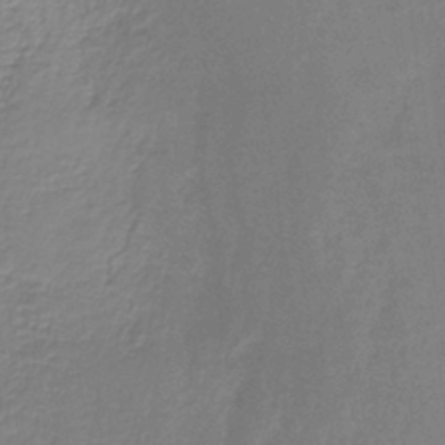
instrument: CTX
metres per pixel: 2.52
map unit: lHb
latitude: -37.5210
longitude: 58.0283
